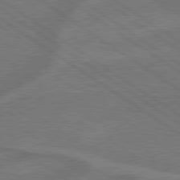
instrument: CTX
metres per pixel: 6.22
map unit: lApd
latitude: 79.3104
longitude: -172.1388
